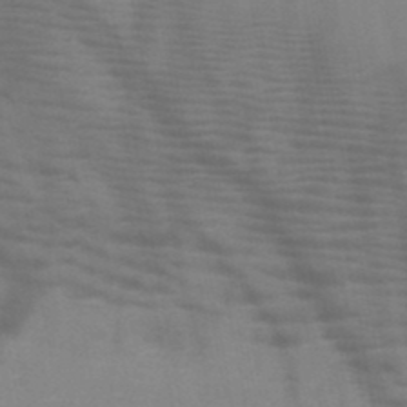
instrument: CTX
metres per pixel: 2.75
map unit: HNb
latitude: -46.9541
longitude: -47.8584
